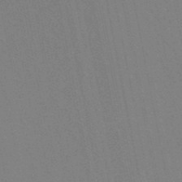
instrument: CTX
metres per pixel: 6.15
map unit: lHb
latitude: -48.4629
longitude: 67.1620
